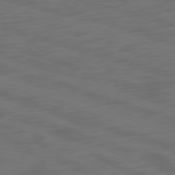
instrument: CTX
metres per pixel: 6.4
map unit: Ap
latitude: -79.8233
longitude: -64.2900
